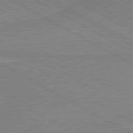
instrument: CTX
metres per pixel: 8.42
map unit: lApd
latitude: 80.3278
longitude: 168.1227
